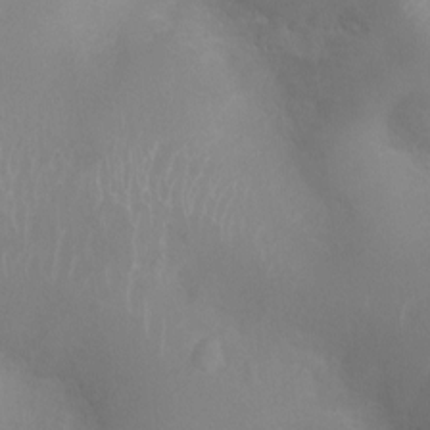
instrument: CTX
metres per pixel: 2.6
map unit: Ht
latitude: -8.7274
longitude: -20.8380
